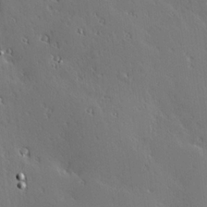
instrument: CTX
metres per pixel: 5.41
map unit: Hve
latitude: 25.2914
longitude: -92.3278
